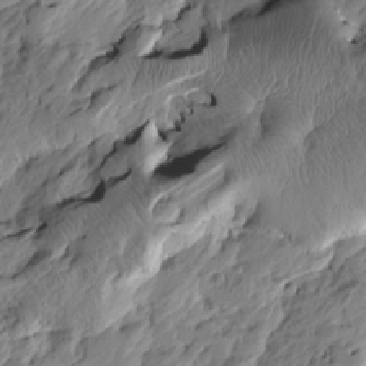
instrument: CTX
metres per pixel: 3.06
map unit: Htu
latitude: -3.1431
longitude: -178.9703
